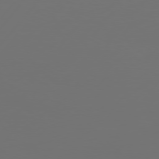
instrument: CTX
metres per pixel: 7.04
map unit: Hpe
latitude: 75.8961
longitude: -129.3859
